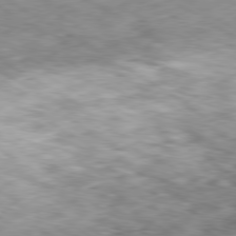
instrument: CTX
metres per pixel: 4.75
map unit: Hpe
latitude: -80.3495
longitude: 22.5196
